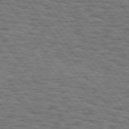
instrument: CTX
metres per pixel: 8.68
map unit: Hpe
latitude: 74.6113
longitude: -134.8002
